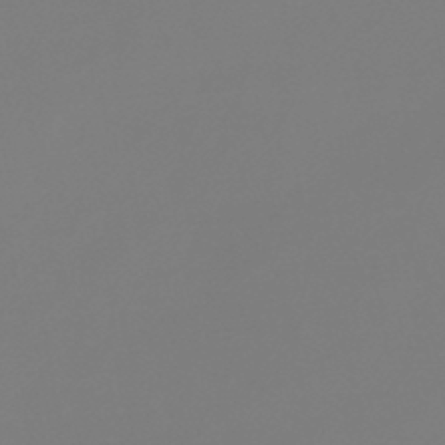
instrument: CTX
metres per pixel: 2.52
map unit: lHb
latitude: -46.0283
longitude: 76.0850
